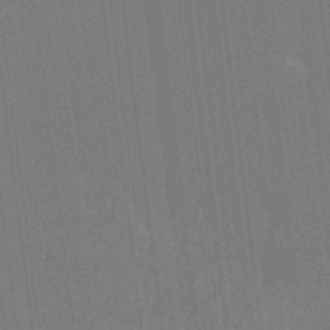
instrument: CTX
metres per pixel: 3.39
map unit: Hto
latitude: -8.5385
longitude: -46.8380
